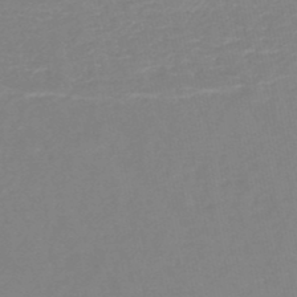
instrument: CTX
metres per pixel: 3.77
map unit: HNb
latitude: -48.8975
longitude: -44.0444
